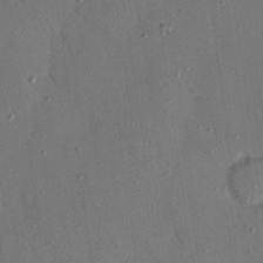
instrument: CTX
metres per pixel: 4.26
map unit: Nhu
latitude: 25.1403
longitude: -73.4049
